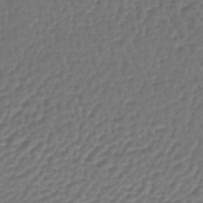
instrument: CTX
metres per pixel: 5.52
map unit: lHb
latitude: -43.6154
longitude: 76.3684
